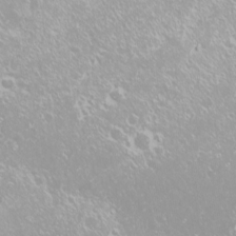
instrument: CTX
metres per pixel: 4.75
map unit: Nhu
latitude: -8.9919
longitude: -70.4412
